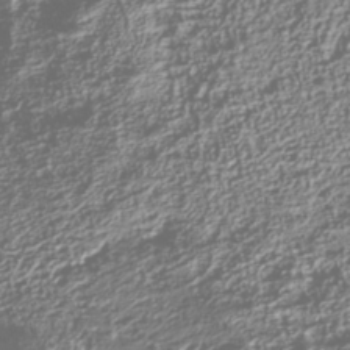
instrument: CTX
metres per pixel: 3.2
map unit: Nhu
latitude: -40.2172
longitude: -86.2900
